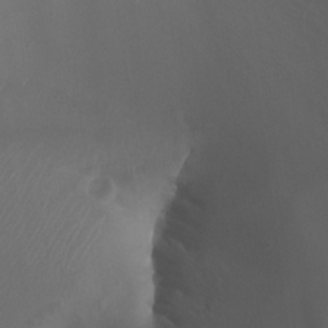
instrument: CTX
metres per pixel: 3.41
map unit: Aa
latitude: -7.6910
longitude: -78.1200
